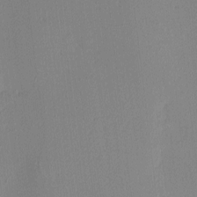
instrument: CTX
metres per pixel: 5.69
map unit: Ave
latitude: 3.3859
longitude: -114.4601
